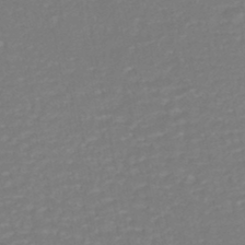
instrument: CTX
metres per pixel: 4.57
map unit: HNhu
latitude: -46.7274
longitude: 105.6155
